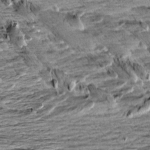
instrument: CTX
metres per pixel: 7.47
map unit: Aa
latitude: 8.3656
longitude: -139.5938
